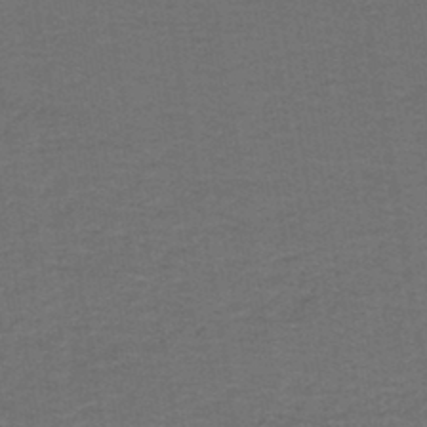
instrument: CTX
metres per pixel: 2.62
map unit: lHb
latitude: -43.4076
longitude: 53.6910
